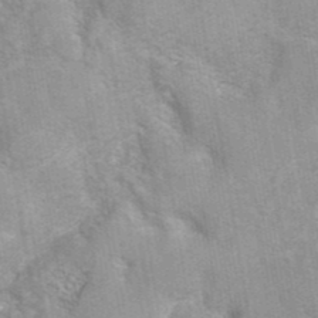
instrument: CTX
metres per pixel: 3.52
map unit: eAb
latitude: 41.6315
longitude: 107.4455
